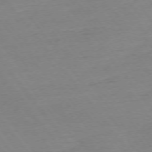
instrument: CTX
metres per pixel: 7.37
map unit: Ap
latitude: -75.2565
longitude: -80.2333
